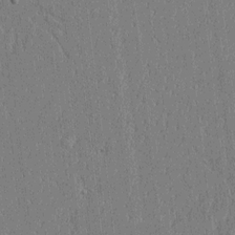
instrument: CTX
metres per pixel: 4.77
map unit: Htu
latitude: -6.4629
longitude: 176.2551
